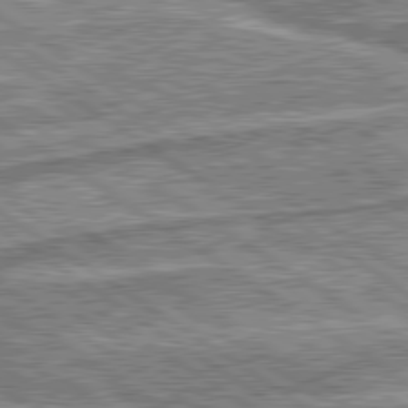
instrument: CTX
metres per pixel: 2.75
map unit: lApd
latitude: 80.1011
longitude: 173.5966
